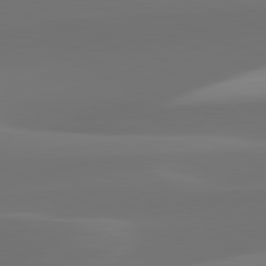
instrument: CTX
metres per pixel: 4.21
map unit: lApd
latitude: 81.9528
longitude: 128.1984
